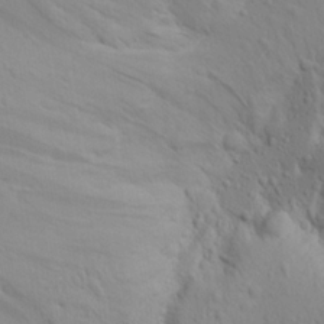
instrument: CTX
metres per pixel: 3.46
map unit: Aa
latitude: 19.1214
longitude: -142.1389
